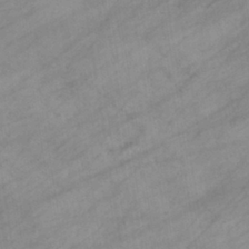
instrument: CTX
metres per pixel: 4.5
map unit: eHb
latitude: -39.2754
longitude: 81.7667
